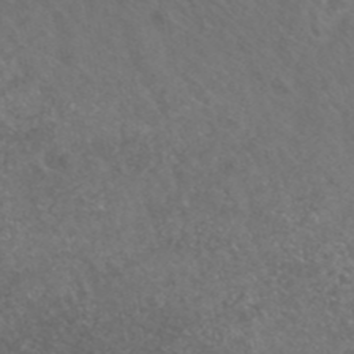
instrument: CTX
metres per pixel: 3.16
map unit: ANa
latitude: 43.6505
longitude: 23.7478
